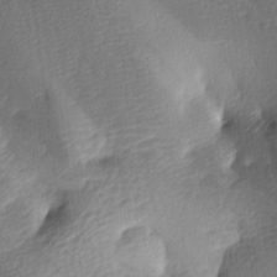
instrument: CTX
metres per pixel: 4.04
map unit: lAa
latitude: -9.1431
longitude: -125.5371
